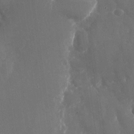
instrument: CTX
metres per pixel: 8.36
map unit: Nhu
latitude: -22.8219
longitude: -72.6869
